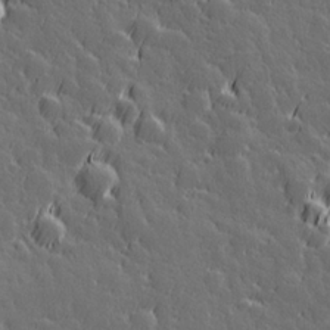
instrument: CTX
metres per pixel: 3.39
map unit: Hve
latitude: 26.9892
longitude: 144.8597
